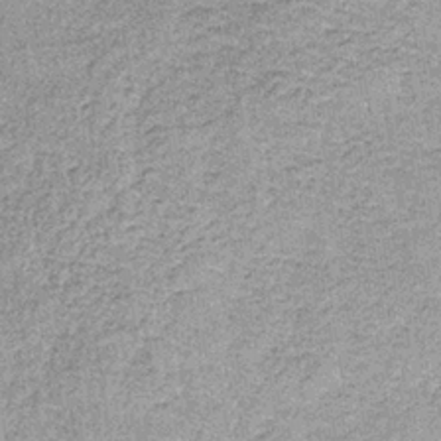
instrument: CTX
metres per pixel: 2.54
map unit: lHb
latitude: -36.1983
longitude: 65.4077
